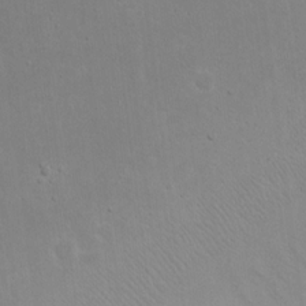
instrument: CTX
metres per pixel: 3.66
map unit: eHh
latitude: 16.9514
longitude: -72.4412
